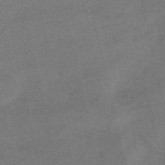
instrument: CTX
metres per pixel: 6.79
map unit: HNhu
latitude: -40.0661
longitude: 104.0472
